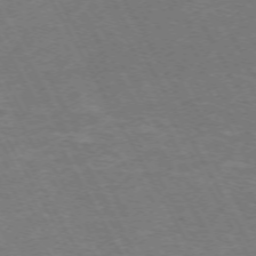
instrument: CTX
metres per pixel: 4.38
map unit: Hpe
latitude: -72.1228
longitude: 9.9745
